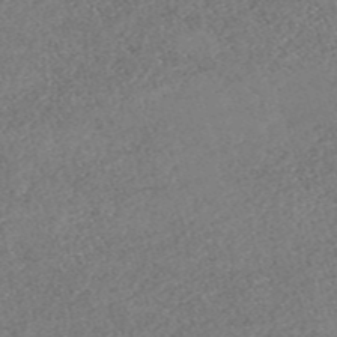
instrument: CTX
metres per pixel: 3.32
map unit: eHh
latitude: -54.8219
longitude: -89.1215
